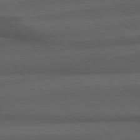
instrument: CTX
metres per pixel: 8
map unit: Hpe
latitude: 77.7638
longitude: -126.4223
